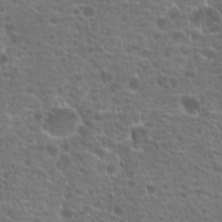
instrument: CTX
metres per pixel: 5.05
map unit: Hto
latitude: 18.7057
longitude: -41.7827
